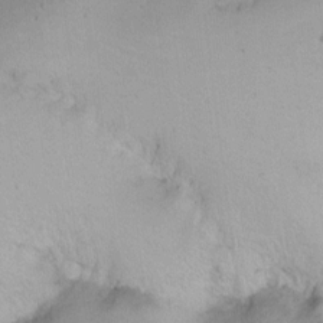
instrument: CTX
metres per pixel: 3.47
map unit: Nhu
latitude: -6.5762
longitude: -66.6490
